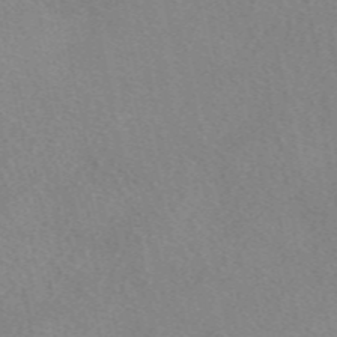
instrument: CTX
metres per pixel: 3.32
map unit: eAb
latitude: 49.6505
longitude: 107.5777
